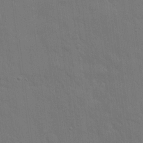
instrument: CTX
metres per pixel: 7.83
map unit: eHh
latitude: 18.3656
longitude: -66.5356
